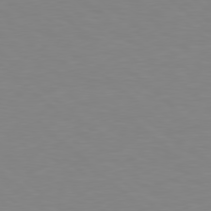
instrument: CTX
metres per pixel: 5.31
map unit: Hpe
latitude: 78.2145
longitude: -165.3293
